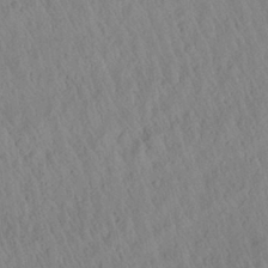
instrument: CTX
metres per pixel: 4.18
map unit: Aa
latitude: 26.6491
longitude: -141.6504
